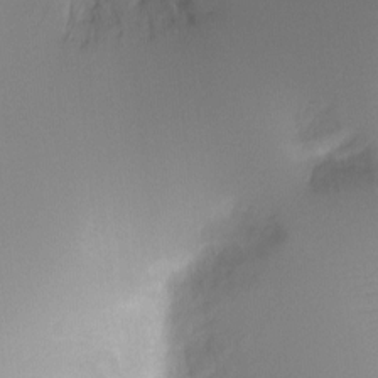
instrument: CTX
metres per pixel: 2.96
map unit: Ht
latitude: -6.2550
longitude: -29.3670
